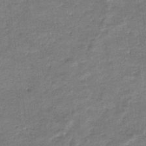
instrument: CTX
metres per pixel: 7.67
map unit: eHb
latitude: -36.6329
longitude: 77.1431
